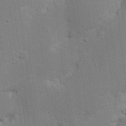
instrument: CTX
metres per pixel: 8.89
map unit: Nhu
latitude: 16.7813
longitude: -75.1970
